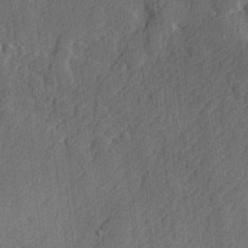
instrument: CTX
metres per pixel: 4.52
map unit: lHvf
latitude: 23.2348
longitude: 142.6518
